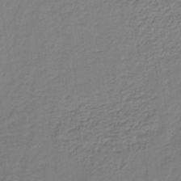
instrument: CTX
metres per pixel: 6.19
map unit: lHb
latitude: -38.0850
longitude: 59.1620
